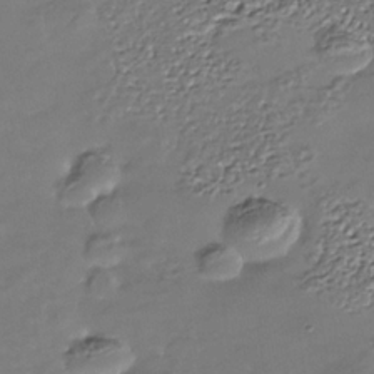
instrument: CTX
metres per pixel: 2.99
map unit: Nhe
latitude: -36.5951
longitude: -90.3278
